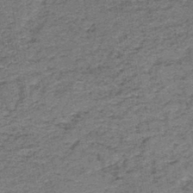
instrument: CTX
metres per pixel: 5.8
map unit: HNb
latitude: -44.5574
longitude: 50.0661
